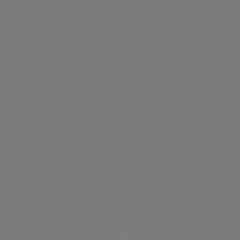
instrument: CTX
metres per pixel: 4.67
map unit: Hpe
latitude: 78.8002
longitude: -174.4223
